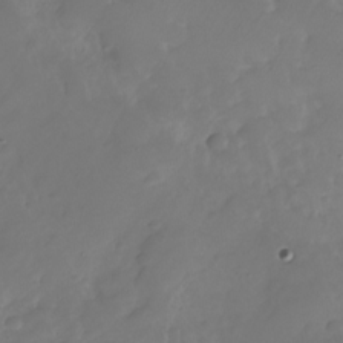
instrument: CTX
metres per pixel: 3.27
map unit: Nhu
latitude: -27.0486
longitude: -71.1970
